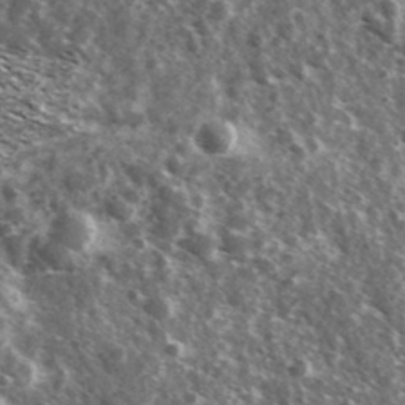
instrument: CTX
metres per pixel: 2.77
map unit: Ave
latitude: 37.8961
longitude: -108.3089
